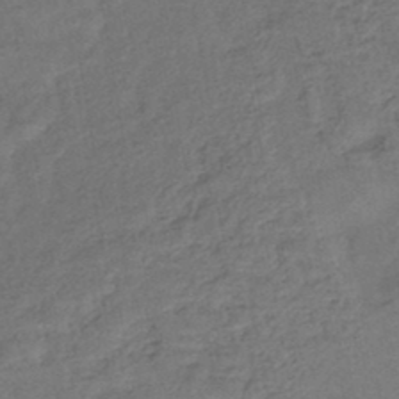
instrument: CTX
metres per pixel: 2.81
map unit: eHb
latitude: -43.1998
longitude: 83.0864
